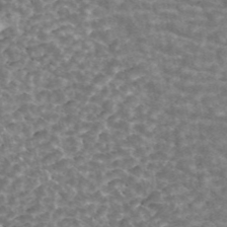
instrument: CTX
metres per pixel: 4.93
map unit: ANa
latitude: 44.4979
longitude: 29.9367
